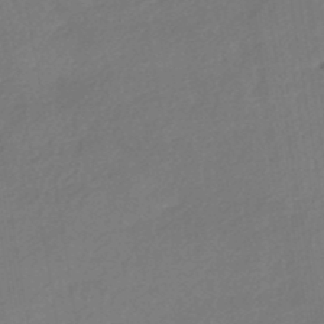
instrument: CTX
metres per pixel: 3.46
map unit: HNhu
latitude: -41.7855
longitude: 93.2754
